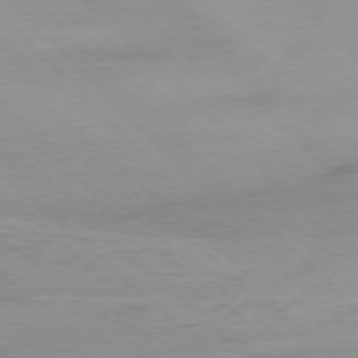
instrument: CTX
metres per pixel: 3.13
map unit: Ap
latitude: -77.4643
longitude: -78.8380
